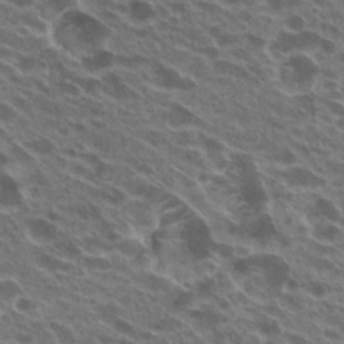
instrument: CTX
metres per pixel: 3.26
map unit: Hto
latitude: 24.2144
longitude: -40.2144
